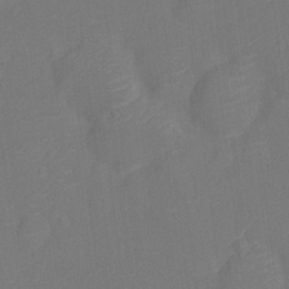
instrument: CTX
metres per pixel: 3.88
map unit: Ht
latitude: -11.3699
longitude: -23.7072
